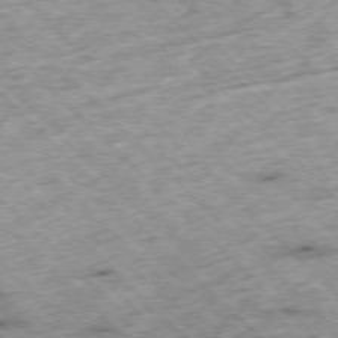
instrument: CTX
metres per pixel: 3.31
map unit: Hpe
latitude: -76.9353
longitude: -15.1593
